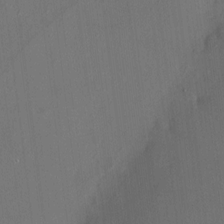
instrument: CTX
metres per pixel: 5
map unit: HNhu
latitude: 6.3089
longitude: 7.1431
